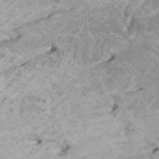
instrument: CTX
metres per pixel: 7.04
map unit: Htu
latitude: -7.2376
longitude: -71.3481
